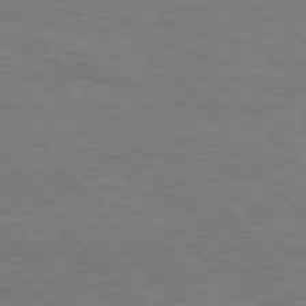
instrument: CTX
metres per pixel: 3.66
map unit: Hpe
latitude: 76.1200
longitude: -157.7071
